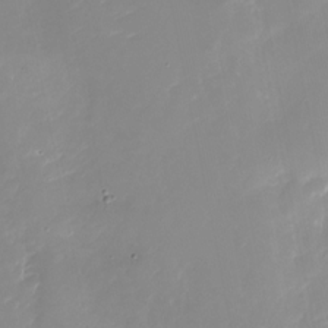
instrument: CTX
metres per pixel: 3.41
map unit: Nhu
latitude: -26.0661
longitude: -73.3293
